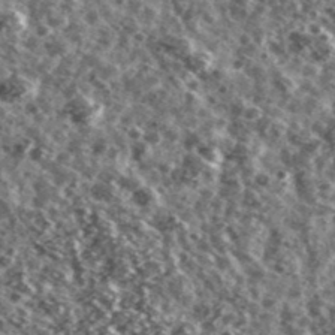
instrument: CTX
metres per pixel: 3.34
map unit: Ave
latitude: 40.8569
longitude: -106.0822
